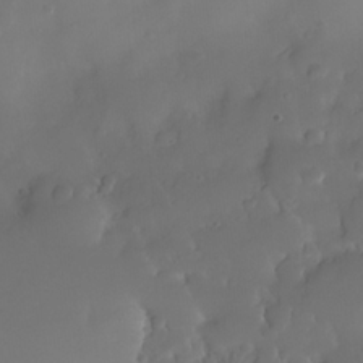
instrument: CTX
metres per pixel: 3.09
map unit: Nhe
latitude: -35.4076
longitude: -131.5183
